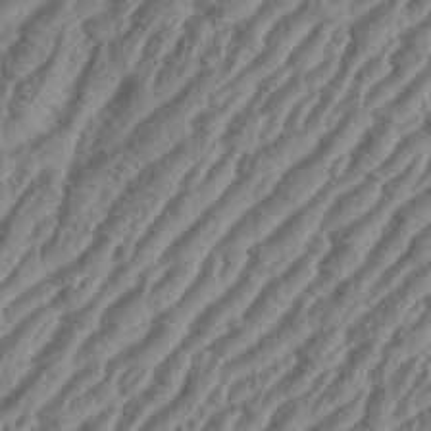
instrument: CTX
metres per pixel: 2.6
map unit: eHh
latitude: 36.4412
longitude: -135.2159
